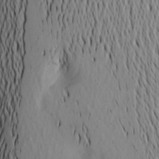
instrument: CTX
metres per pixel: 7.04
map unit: Aa
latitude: 21.8395
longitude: -146.5357
